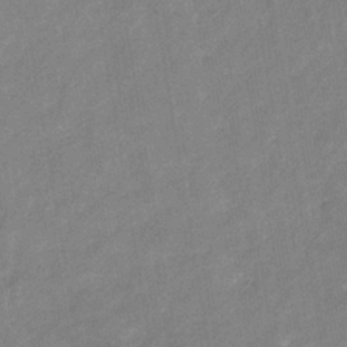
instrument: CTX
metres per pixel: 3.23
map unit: eHb
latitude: -35.0486
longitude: 74.4062
